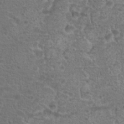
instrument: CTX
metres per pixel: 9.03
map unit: Hto
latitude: 18.5356
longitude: -41.8772
